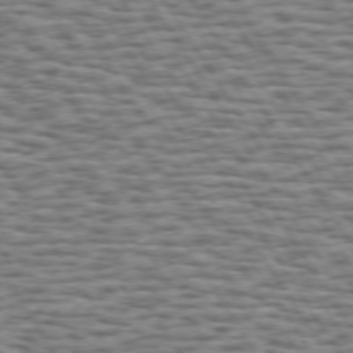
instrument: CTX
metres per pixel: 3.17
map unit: Hpe
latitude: 73.2159
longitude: -131.8773
